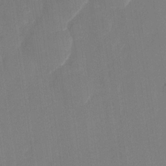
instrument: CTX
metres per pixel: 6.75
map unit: Nhu
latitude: -28.3684
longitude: -65.6694
